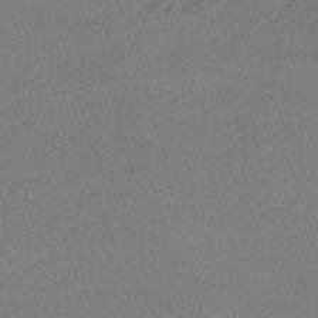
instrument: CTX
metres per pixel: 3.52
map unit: lHb
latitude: -43.7477
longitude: 56.0472
